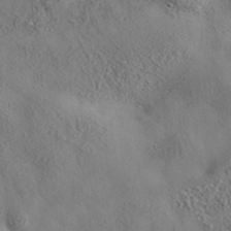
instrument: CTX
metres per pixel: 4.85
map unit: eAb
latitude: 35.5560
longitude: 110.1416
